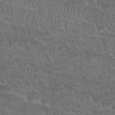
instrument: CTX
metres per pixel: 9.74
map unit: Nhu
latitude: 25.1592
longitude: -51.2914
